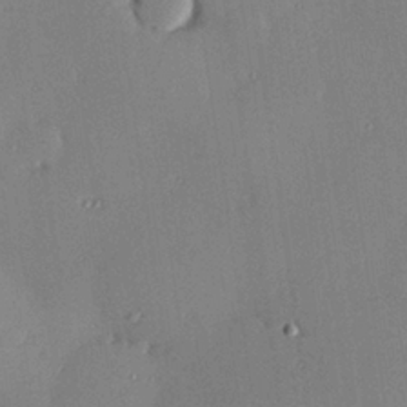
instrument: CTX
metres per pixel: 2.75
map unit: Hve
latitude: 26.2523
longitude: -91.0270
